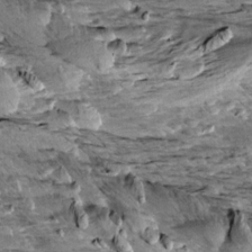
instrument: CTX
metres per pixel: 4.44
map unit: Aa
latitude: 10.0255
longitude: -141.3292
